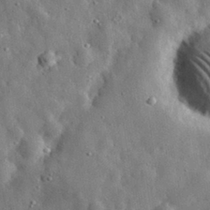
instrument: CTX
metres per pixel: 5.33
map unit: eHh
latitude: 31.3482
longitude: -73.9151
